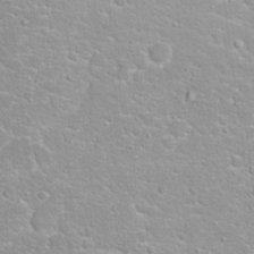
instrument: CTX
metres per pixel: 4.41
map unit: Hto
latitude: 18.1389
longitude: -36.1389
